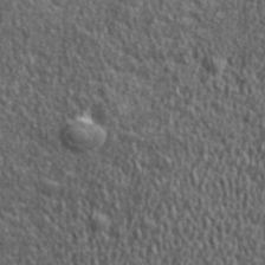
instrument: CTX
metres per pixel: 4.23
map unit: lHvf
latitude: 40.3656
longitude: -87.0080
